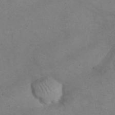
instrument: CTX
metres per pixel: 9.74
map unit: eHh
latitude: 21.7450
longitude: -60.0822
